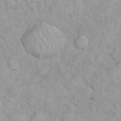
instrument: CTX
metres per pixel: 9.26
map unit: eHh
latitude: 35.9339
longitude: -63.9906
